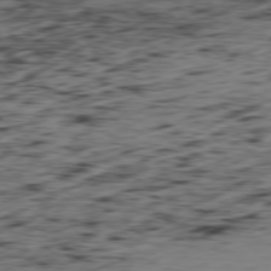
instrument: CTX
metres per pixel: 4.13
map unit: Hpe
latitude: -79.0675
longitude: 13.0109
